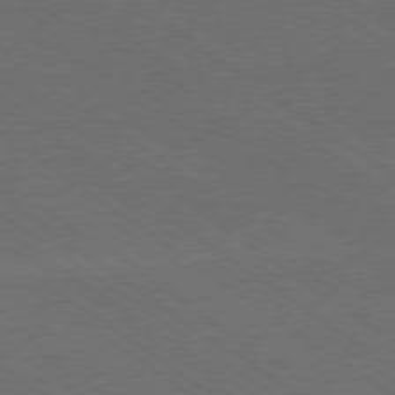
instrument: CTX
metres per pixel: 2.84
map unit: Ap
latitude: -79.5777
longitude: -64.0255
